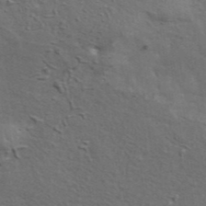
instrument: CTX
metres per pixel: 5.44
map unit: ANa
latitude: 40.1388
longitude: 29.6911
